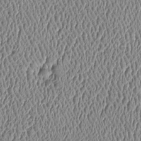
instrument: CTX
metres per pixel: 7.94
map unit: Htu
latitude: -6.5385
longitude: 156.7274
